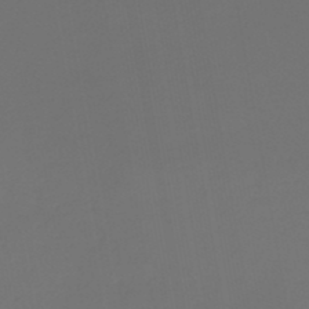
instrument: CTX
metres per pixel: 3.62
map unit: lHb
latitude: -47.4265
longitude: 71.2754
